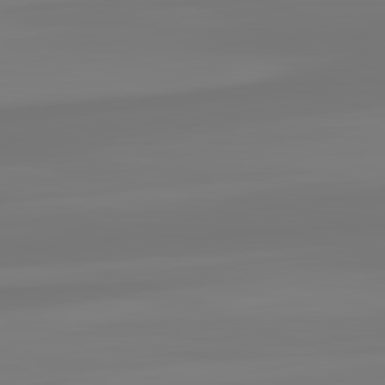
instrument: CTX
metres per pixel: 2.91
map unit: lApd
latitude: 82.2333
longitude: -176.3845
